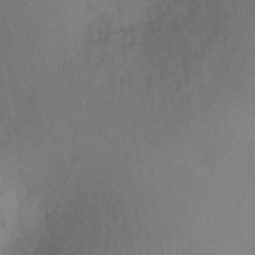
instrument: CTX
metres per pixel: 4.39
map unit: Ht
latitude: 1.9339
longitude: -36.2523
